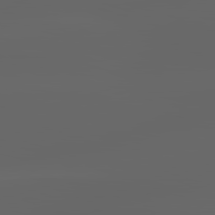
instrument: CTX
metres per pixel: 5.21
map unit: lApd
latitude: 83.0269
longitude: -136.5168
